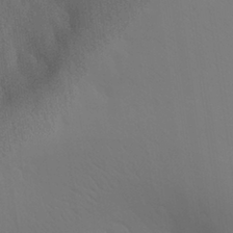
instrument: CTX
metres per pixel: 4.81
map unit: Aa
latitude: 29.5938
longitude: -144.4790
